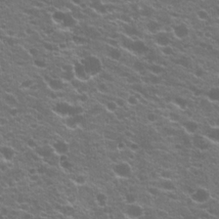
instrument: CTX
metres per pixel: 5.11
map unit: Hto
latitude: 20.5357
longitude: -35.0647
